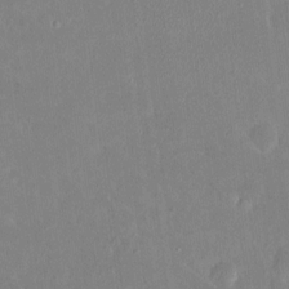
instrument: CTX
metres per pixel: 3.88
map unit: HNhu
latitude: 6.5168
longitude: 3.0108
